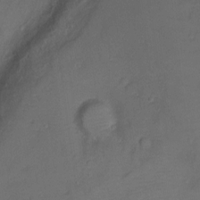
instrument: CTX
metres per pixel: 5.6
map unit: Ht
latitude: 1.5182
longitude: -34.8191
